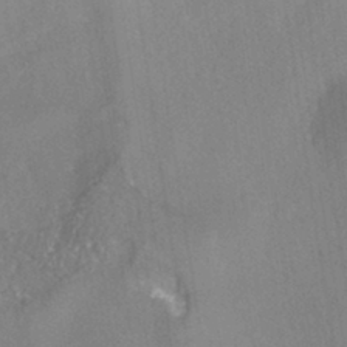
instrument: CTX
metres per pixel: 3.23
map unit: HNhu
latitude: -42.2928
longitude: 102.7841
